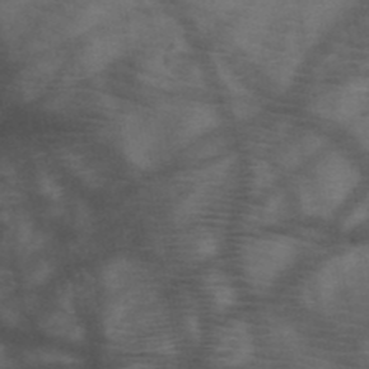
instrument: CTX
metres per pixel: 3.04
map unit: HNb
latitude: -49.5210
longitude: -44.5734
